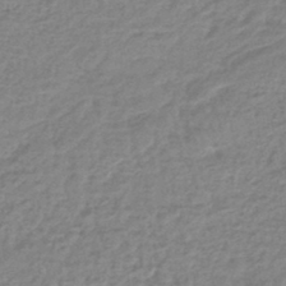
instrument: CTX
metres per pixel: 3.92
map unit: lHb
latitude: -44.1795
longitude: 74.5007
